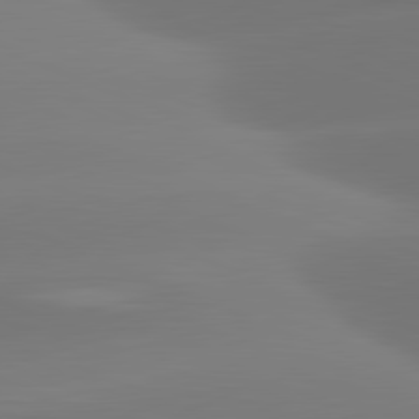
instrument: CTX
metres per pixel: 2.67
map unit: lApd
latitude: 81.4804
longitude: -161.7449
